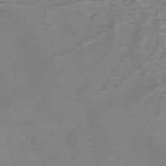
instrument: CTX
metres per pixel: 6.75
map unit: eHh
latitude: -45.2943
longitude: -30.2901
